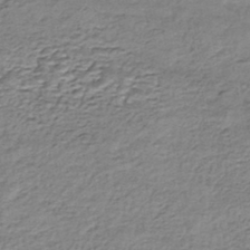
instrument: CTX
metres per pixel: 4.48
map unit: HNhu
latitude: -44.2740
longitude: 105.6155
